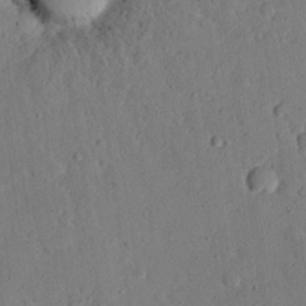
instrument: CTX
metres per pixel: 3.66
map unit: eHh
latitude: 26.0633
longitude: -79.4616
